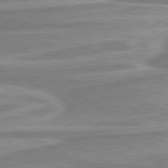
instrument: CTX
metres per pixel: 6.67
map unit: lApd
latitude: 80.5735
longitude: -174.7246
